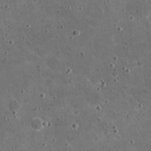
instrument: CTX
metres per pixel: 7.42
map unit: eHh
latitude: 21.0648
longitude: -65.4237
